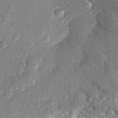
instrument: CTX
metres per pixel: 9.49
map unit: Htu
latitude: 1.7449
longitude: -177.7827
